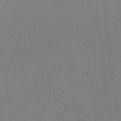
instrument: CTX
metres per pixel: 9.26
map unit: lAvf
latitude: -2.3306
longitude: -109.0269
